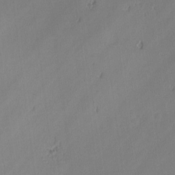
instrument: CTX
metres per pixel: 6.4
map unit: lAa
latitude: -10.7463
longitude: -125.2537
